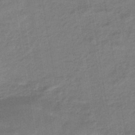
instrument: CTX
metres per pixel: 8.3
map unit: eHb
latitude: -46.2550
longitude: 88.0661
